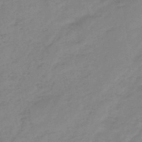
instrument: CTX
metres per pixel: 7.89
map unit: HNb
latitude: -46.5384
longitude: -38.7246
